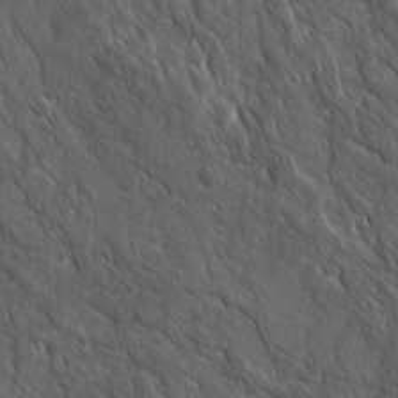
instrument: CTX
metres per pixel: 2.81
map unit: Ave
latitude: 15.7450
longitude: -133.0458
